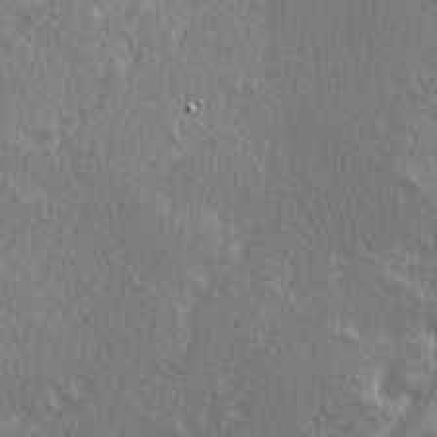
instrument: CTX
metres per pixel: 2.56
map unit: Ave
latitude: 9.6127
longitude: -106.2145
